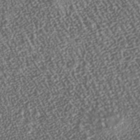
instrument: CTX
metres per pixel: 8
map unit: Nhu
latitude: -38.1417
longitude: -80.7813
